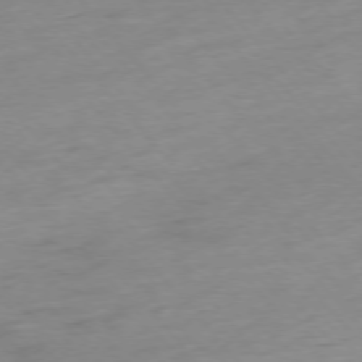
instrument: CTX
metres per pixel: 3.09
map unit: Hpe
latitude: -76.0661
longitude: -14.9514
